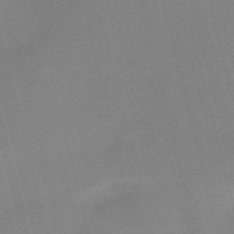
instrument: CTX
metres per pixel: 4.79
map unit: HNb
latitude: -52.3873
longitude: -46.9892
